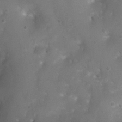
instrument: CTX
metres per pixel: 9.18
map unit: Ht
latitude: 4.4034
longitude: -21.3104
